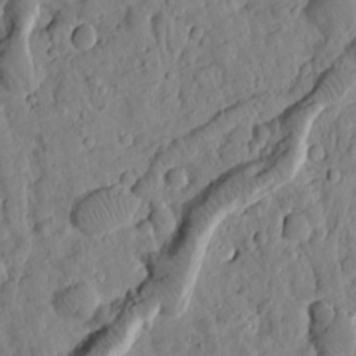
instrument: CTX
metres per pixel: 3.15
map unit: Htu
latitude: 1.7071
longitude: 177.8045
